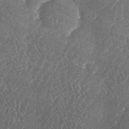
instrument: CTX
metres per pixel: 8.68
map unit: lAa
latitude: -5.9556
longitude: -130.2901
